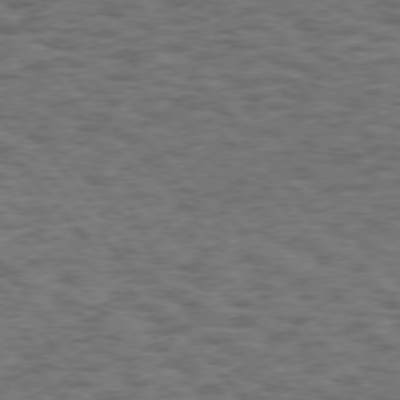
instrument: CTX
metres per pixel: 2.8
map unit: Hpe
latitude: 75.2348
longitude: -135.6316
